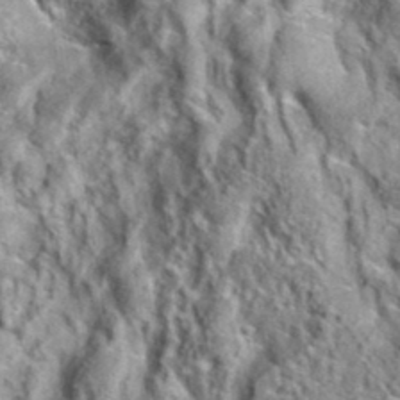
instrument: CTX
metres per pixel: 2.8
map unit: eAb
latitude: 36.1200
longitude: 107.7477
